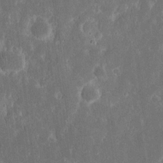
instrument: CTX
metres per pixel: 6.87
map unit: eHh
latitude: 16.3467
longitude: -73.0081
